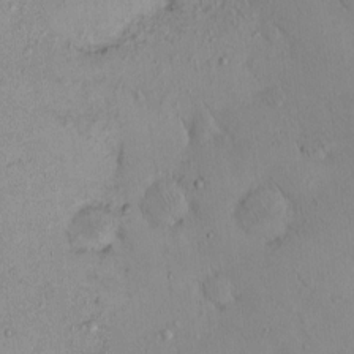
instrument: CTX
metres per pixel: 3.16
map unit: eHh
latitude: -0.0094
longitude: 17.0109
